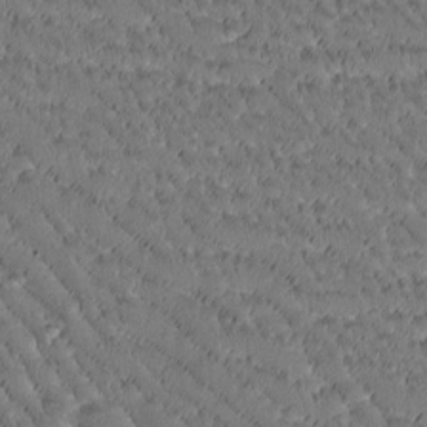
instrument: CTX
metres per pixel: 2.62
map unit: Htu
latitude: -2.8030
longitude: 176.2739
